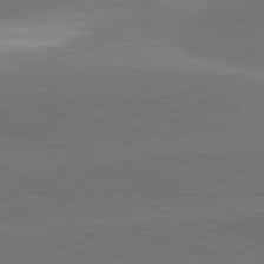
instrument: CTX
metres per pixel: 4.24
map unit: lApd
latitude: 82.1199
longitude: -155.1025
